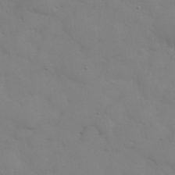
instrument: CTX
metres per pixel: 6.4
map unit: eHh
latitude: 38.3278
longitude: -67.3481
